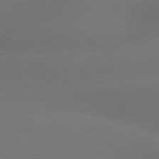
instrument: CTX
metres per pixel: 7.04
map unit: lApd
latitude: 79.3482
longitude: -150.5734
